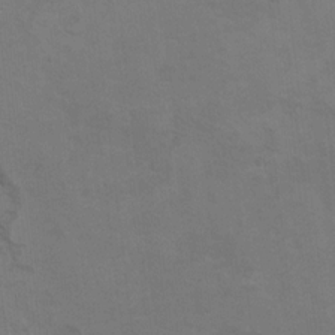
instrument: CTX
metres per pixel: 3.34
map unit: Hto
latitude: 9.1970
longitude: -35.5371
